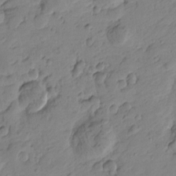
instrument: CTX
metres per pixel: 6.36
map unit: Htu
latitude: -1.3132
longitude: -175.4238
